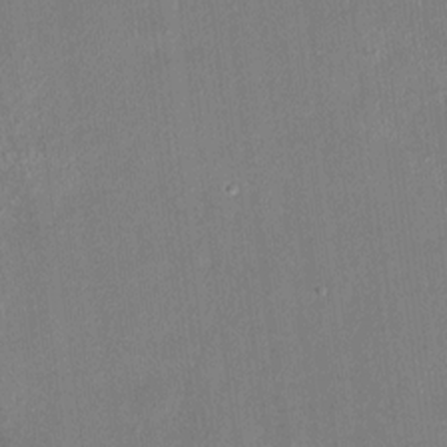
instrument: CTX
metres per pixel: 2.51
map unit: HNhu
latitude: 7.4426
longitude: 2.9352
